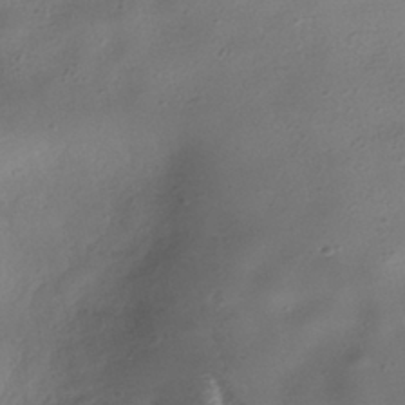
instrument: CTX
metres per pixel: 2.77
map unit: HNhu
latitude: -40.5574
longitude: 98.8597
